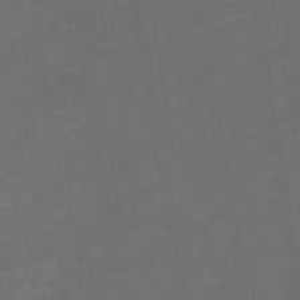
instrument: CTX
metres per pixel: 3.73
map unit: HNb
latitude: -44.0283
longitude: -39.1214
